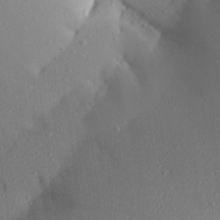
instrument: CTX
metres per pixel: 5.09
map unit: Aa
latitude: 27.1970
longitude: -144.9136
